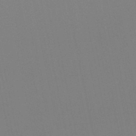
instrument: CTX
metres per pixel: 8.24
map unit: lHb
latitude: -49.9178
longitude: 70.5196
